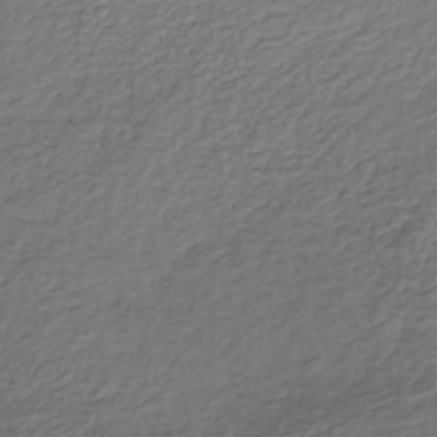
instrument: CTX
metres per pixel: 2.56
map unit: lHb
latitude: -35.6344
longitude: 67.8989
